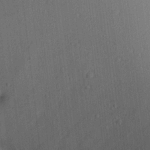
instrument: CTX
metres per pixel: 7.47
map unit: Aa
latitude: 21.5182
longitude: -139.3104
